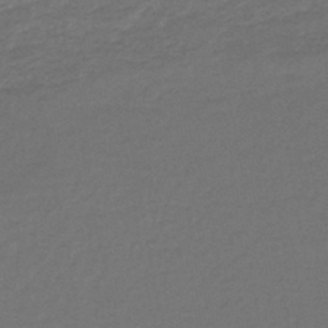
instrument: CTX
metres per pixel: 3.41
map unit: lHb
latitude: -42.5573
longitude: 73.6155
